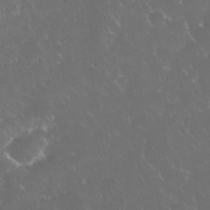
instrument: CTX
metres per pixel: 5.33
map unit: eHh
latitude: 34.6301
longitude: -63.7828
